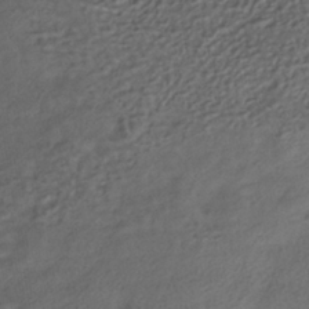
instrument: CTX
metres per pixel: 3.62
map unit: HNhu
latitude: -39.8989
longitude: 102.0472
